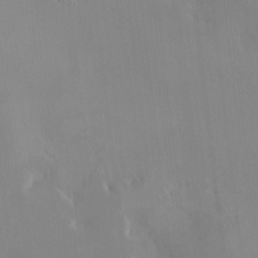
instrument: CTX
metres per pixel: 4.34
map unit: HNhu
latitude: 3.5938
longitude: 7.8233
